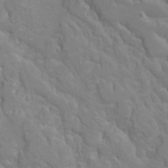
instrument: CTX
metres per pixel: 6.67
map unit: Hto
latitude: 6.6113
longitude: -35.8205
